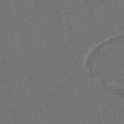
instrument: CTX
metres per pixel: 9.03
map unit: lHb
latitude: -43.0675
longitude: 61.2943
